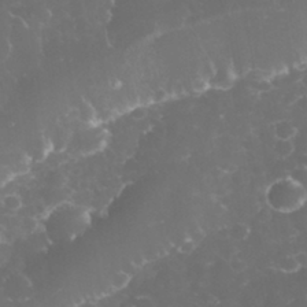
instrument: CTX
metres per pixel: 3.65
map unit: eHh
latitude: 32.6490
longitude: -63.4238
